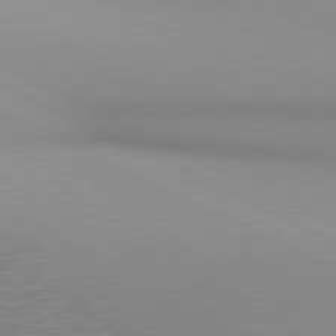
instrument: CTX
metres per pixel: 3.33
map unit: lApd
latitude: 80.6868
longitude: 143.7477
